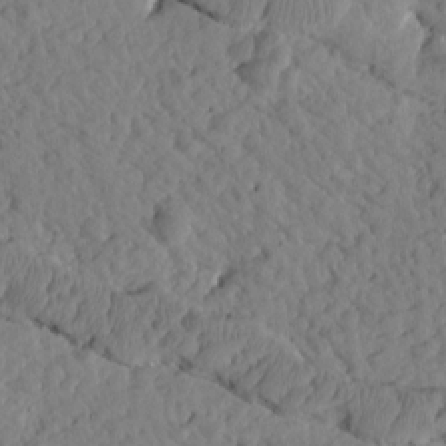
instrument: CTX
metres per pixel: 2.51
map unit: Htu
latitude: 1.3670
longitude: 176.4251
